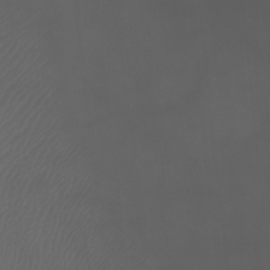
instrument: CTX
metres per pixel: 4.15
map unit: Htu
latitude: -11.3699
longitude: -74.4034
